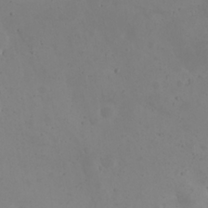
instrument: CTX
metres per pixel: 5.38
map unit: eHh
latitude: 24.6868
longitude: -64.2145
